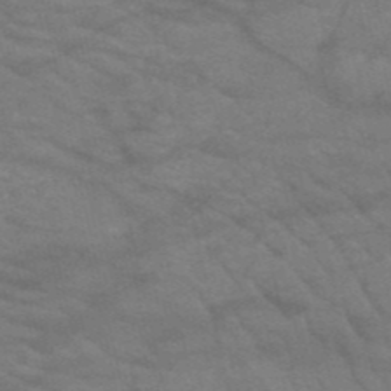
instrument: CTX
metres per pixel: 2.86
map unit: HNb
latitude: -52.7841
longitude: -43.6694
